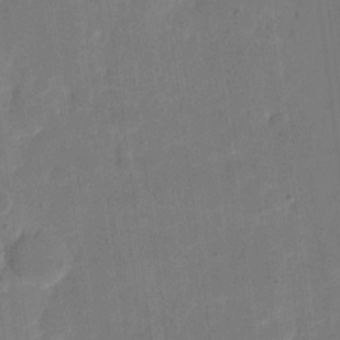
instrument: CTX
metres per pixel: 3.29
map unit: eHh
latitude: 6.7813
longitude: -66.7624
